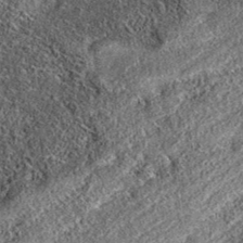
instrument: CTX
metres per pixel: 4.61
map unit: eAb
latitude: 36.6868
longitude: 108.3495
